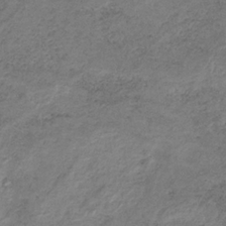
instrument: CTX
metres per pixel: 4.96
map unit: HNb
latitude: -32.3496
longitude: 61.3510
